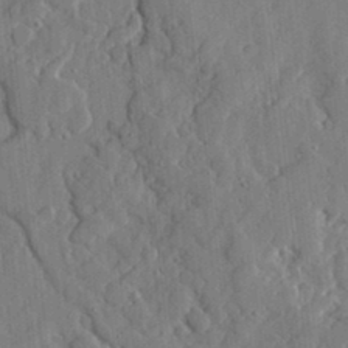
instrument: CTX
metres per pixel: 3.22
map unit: lHvf
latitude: 17.5938
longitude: -113.1970
